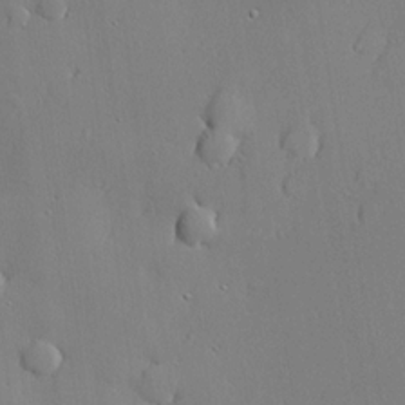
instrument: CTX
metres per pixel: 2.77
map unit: lHvf
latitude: 21.1781
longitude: 145.1431
